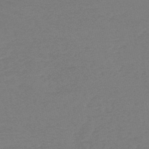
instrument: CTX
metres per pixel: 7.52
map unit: HNb
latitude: -49.9367
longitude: -44.1578
